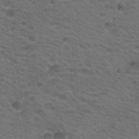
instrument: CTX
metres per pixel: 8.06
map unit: Nhu
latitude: 18.7246
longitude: -32.6113
